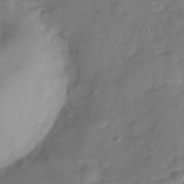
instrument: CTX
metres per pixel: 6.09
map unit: Hve
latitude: -29.9178
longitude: 91.2187
